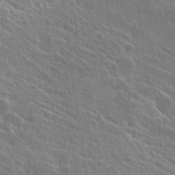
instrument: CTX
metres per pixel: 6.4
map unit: Hto
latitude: 23.3859
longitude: -40.7813
